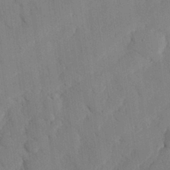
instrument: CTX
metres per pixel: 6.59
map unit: eHh
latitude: 26.4412
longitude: -79.8017
